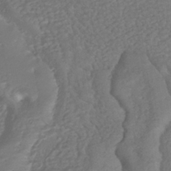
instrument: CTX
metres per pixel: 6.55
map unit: HNhu
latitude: -40.3684
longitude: 108.3873
